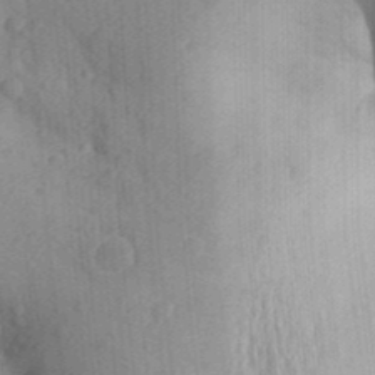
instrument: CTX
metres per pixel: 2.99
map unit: Aa
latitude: 25.5371
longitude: -149.7261
